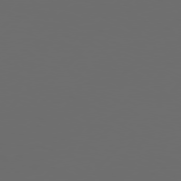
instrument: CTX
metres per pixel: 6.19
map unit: Hpe
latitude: 76.6868
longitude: -139.3859
